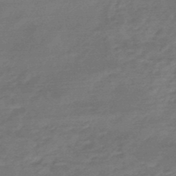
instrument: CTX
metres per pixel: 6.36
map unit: HNhu
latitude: -46.8408
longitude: 90.1606
